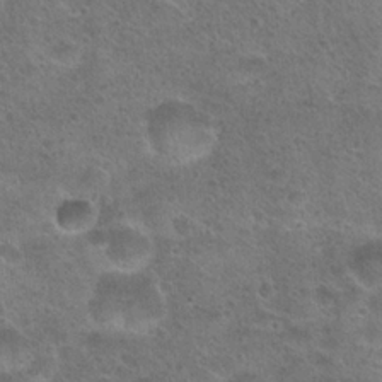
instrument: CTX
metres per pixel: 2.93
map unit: Hto
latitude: 23.3859
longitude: -49.4615
